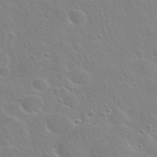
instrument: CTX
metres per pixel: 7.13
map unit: Nhu
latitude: 28.5546
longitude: -53.4993
